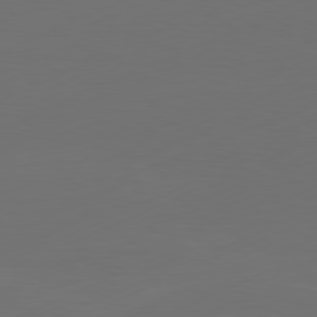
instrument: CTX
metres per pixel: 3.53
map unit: Ap
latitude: -81.5588
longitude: -85.5749
